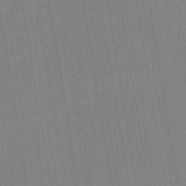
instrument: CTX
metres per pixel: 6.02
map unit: lHb
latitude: -42.0849
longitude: 68.3684
